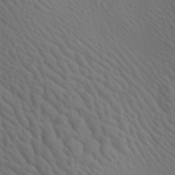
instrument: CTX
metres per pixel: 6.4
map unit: Aa
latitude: 22.8947
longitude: -138.6679
